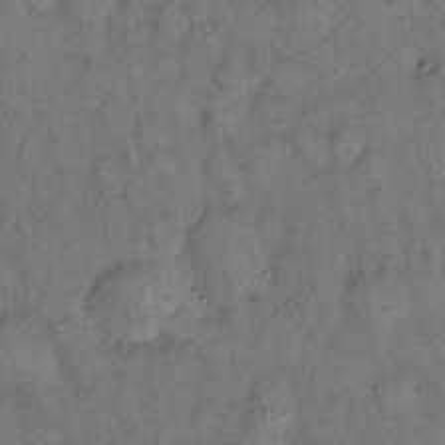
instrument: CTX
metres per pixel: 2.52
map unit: eHh
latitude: 15.5938
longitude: -63.9528
